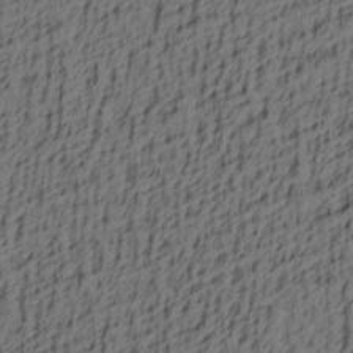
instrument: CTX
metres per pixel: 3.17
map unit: lAa
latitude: 4.2900
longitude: -114.2333
